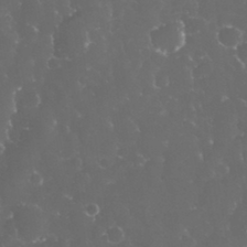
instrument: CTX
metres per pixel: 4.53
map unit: eHh
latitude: 32.9892
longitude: -63.4049
